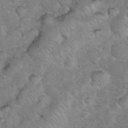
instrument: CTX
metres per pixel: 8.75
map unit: eHh
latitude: 36.8758
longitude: -66.6490
